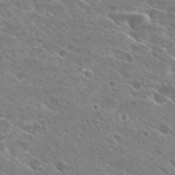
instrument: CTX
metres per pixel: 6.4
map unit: Hto
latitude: 26.6869
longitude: -41.1592
